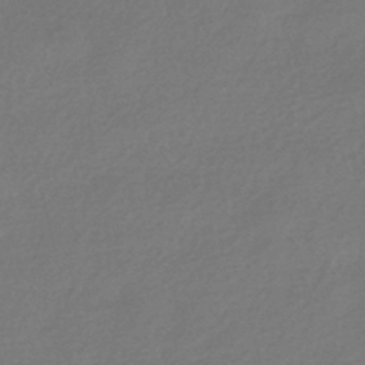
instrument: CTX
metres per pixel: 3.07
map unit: HNhu
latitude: -42.6140
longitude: 94.5762
